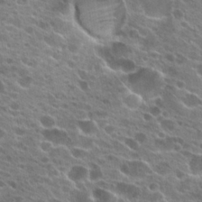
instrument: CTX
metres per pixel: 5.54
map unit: Hto
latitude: 24.0633
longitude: -41.6127
